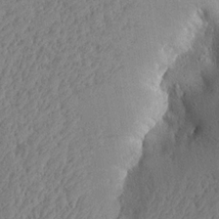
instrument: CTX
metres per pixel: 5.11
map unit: Aa
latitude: 15.6505
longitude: -142.0444
